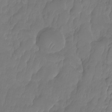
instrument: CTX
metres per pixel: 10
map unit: HNhu
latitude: -24.1984
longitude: 50.4062
